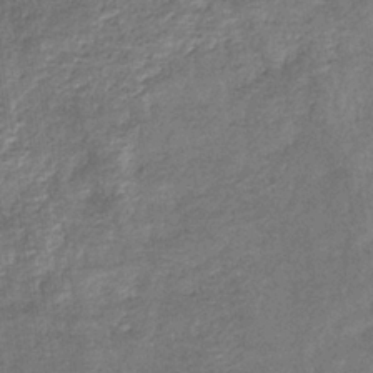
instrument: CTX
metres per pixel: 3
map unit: eHb
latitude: -33.6155
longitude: 76.1606
